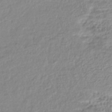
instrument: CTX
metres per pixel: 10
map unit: lHb
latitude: -41.3698
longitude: 72.1417
